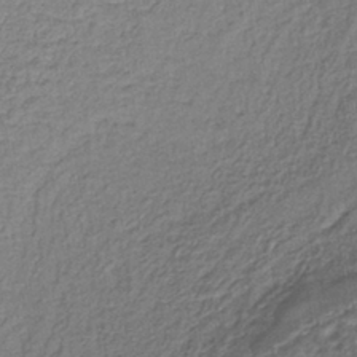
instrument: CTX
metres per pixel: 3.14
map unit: lHb
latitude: -39.3132
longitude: 61.6155
